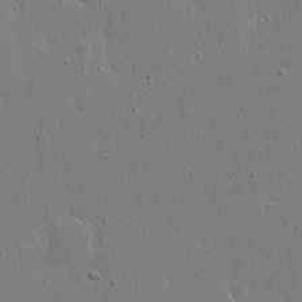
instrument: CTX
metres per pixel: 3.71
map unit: eHh
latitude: 17.1403
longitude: -71.5371
